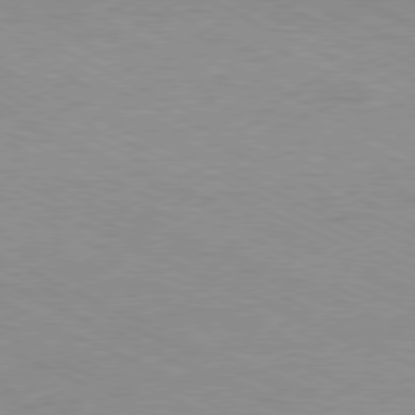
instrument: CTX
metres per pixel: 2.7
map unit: Ap
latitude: -78.7652
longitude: -73.1404
